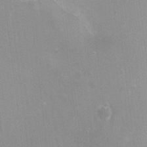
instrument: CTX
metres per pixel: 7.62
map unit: Ht
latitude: -5.6155
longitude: -36.1200
